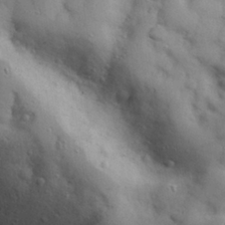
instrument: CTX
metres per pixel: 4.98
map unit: eHh
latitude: 27.5182
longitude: -75.7261
